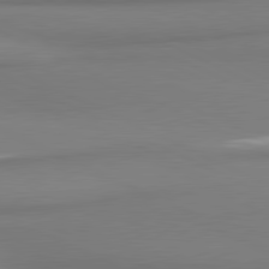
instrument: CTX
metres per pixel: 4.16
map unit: lApd
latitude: 81.1781
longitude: 176.3873
